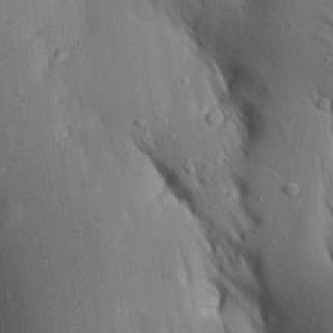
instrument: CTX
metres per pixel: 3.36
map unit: Aa
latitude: 19.7827
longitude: -147.1970
